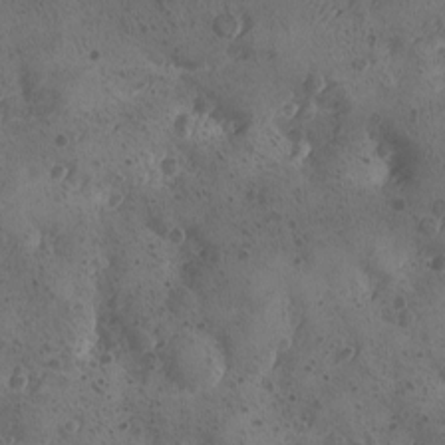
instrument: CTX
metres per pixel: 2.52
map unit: Ave
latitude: -8.9731
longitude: -118.1766
